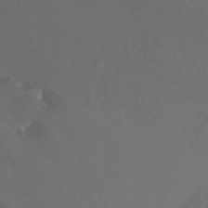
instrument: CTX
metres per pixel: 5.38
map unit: Ht
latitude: -0.4629
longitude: -35.0836
